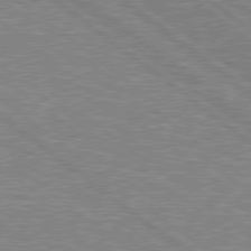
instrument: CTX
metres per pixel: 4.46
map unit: Hpe
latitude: 78.8380
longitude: -156.6112
